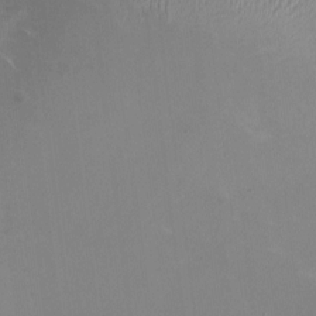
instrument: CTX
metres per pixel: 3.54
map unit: HNhu
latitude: -0.9542
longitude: -4.8947
